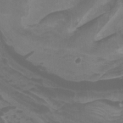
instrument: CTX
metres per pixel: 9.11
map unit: Nhu
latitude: -11.3132
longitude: -74.9136
